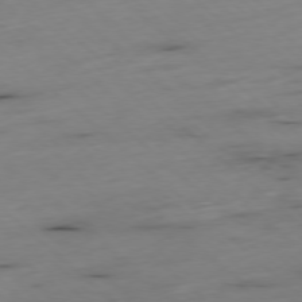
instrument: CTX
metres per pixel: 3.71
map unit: Ap
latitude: -78.2739
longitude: -61.2537
